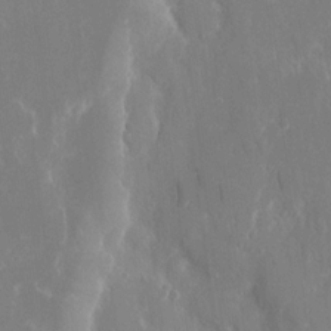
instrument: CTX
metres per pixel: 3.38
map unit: eHh
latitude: 14.2334
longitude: -71.7449
